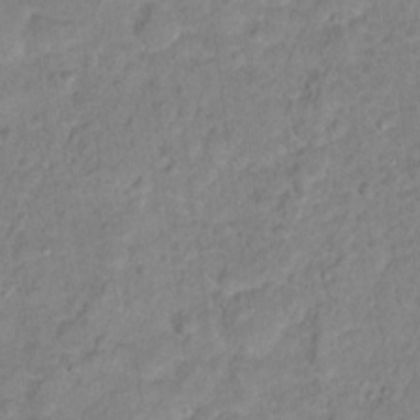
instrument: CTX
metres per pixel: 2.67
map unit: Hto
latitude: 16.1200
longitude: -38.5546
